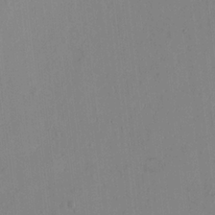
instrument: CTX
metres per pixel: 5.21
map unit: HNhu
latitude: 0.1011
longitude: -6.1011
